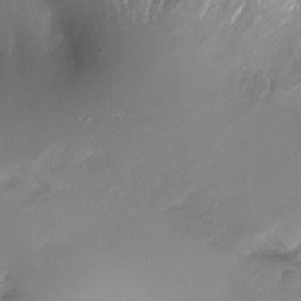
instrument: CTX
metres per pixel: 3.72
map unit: Nhu
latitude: -17.7478
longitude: -45.9717
